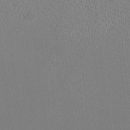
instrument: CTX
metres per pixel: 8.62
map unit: HNhu
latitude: -3.1431
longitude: -2.2900
